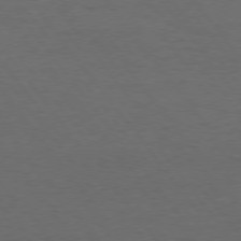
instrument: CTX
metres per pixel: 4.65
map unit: Hpe
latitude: 75.6883
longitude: -130.8002
